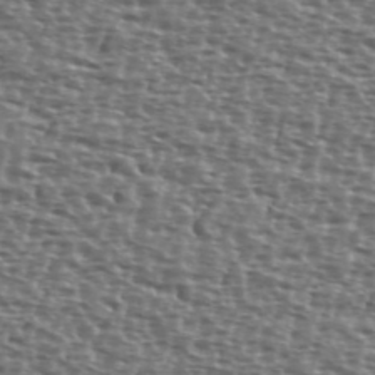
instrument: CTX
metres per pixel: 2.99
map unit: Ave
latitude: 39.8583
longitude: -112.1578
